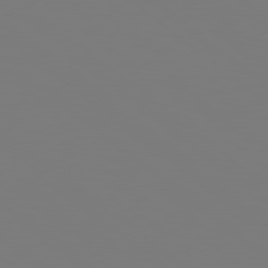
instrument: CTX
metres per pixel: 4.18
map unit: Hpe
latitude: 78.6113
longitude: -163.8773
